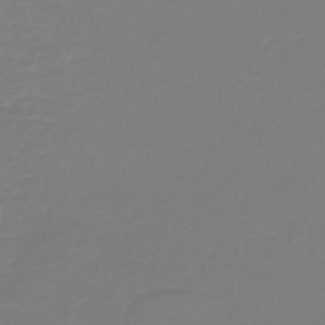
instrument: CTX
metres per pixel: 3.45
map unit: HNb
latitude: -46.4251
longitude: 54.5574
